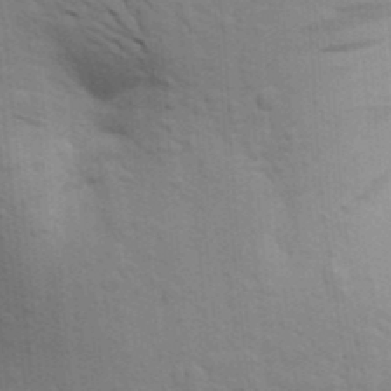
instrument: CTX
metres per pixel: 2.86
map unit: Aa
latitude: 24.5356
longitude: -148.3278
